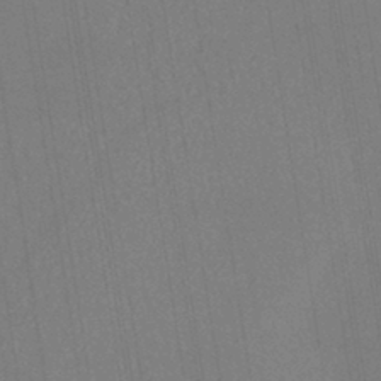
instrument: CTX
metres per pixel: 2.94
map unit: lHb
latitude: -41.0675
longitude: 69.5588
